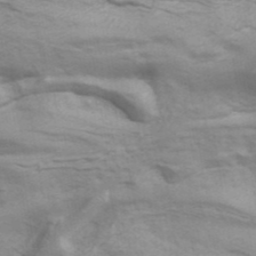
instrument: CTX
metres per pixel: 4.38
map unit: ANa
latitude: 41.4049
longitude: 14.5385
